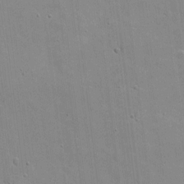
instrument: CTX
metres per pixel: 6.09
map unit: eHh
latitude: 4.3467
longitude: -67.0269
